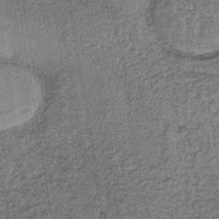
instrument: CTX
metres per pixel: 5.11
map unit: lHb
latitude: -39.2943
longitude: 60.7463
